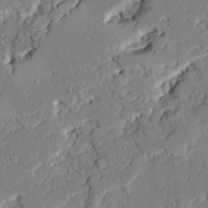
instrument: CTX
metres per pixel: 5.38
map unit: Ave
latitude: 22.2522
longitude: -129.4237
